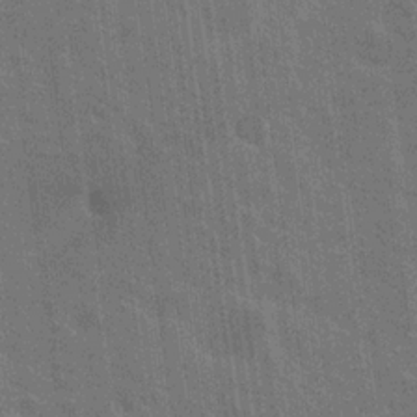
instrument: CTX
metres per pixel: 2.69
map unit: Nhu
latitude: 19.1403
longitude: -30.7058
